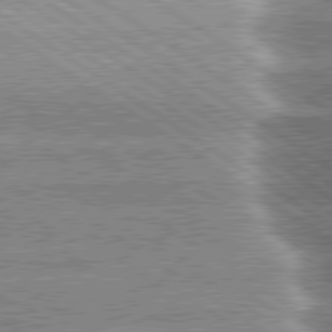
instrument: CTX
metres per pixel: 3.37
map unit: lApd
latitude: 79.9150
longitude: -135.8772
